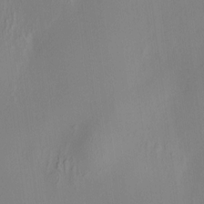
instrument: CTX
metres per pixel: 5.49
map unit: HNhu
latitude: 8.1767
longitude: 12.7841
